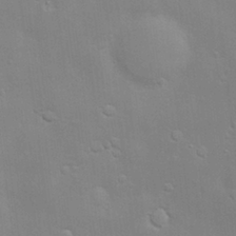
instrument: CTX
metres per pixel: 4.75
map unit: Hve
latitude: -10.8219
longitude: 174.2172
